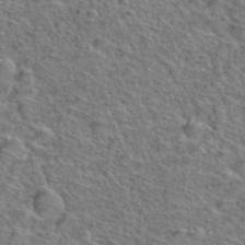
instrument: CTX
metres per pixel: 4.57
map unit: Hto
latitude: 38.4601
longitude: -44.7057
